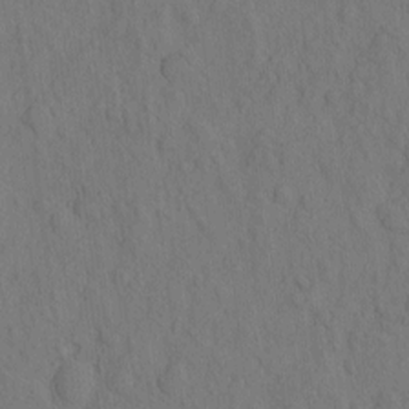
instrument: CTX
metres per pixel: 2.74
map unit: eHh
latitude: -2.3306
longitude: 18.4818
